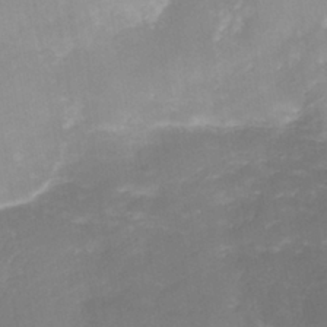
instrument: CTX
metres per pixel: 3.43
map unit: Nhe
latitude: -40.6896
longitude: -110.0444
